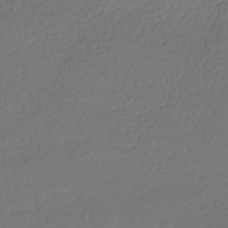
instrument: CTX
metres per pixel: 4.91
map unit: HNhu
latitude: -41.4076
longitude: 97.8045
